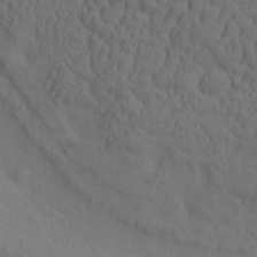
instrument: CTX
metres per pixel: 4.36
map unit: eHh
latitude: -1.4644
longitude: 17.8990
